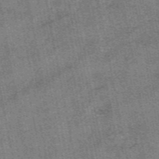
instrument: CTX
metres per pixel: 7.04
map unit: eAb
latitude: 48.1011
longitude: 104.1605
